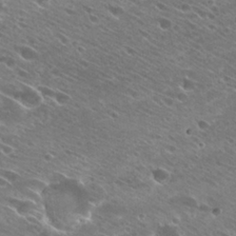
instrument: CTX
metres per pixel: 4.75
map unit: Hto
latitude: 26.9325
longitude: -41.9528
